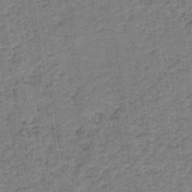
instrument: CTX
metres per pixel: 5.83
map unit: HNb
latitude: -39.4266
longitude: 50.2550
